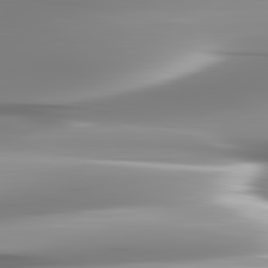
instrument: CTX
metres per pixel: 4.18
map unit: lApd
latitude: 82.9135
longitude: -138.6679
